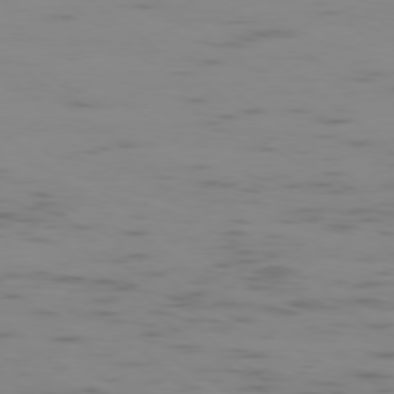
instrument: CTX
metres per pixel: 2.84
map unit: Ap
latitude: -78.2739
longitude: -65.5749
